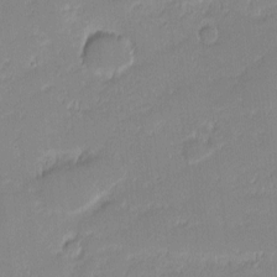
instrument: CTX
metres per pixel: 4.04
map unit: eHh
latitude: -1.2943
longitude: -83.4993
